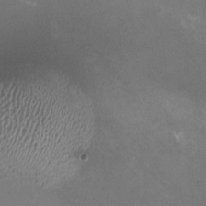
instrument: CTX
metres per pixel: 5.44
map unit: HNhu
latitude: -0.2929
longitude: -2.5734
